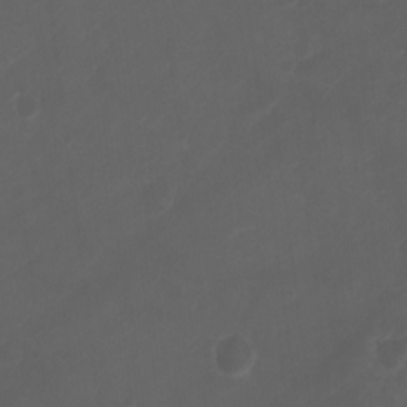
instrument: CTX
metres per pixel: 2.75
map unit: Ht
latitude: 1.7827
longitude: -22.7435
